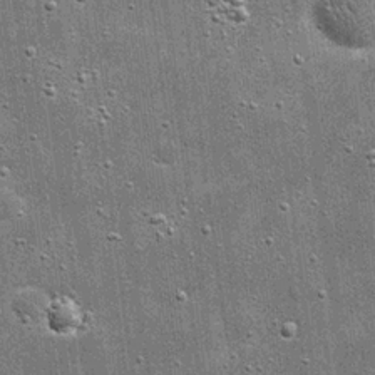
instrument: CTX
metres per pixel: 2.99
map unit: eHh
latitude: 20.4979
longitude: -66.8758
